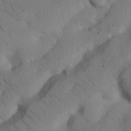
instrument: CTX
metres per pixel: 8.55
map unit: Nhu
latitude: 22.2333
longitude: -74.9892
